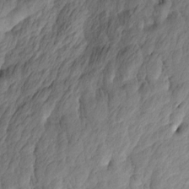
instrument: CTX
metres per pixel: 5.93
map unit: Htu
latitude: 1.0458
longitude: -175.6316
